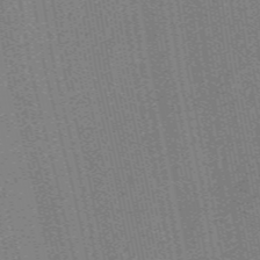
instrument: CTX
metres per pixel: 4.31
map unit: HNb
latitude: -47.8989
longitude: 58.9919
